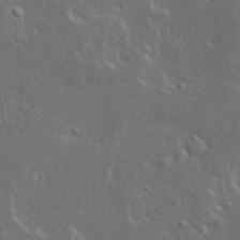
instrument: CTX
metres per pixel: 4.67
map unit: Ave
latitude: 14.9514
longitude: -137.8773
